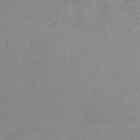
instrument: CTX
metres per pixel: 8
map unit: lHb
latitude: -36.1794
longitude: 68.6707
